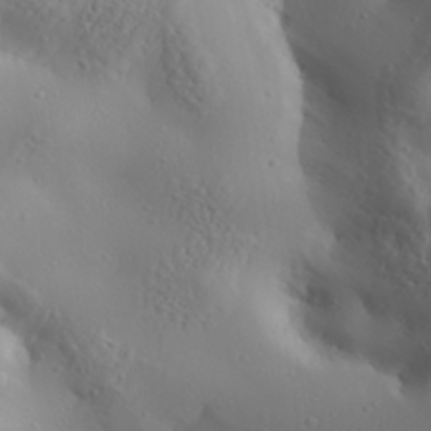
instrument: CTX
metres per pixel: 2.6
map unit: Aa
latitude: 30.8380
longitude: -132.7057
